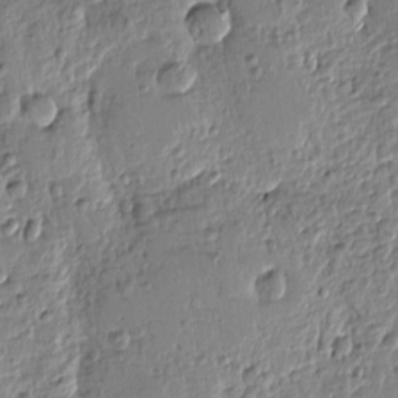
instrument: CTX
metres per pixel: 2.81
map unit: Htu
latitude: -0.9542
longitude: -176.3656
